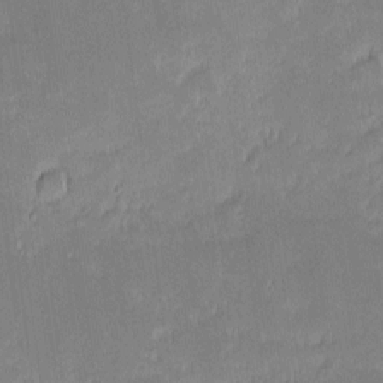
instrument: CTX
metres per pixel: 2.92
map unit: eHh
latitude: -2.2550
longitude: -83.9339
